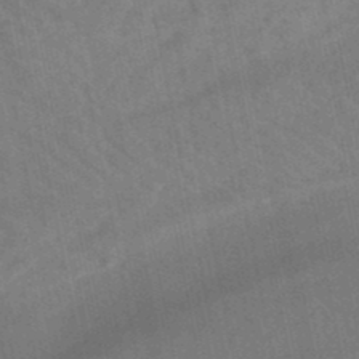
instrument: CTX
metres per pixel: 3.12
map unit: lHb
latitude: -47.9556
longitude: 74.5763
